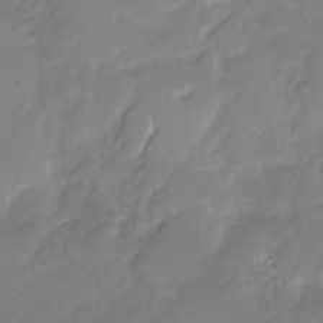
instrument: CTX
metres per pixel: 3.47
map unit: Nhu
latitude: -29.9367
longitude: -63.8773
